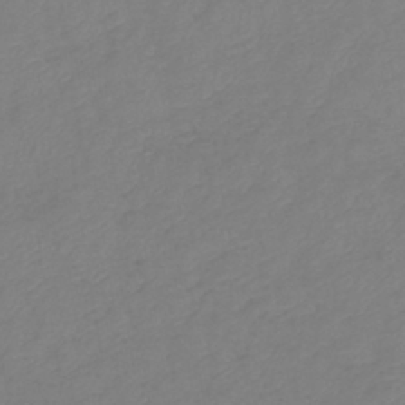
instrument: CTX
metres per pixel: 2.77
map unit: lHb
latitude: -41.9745
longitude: 81.0865
